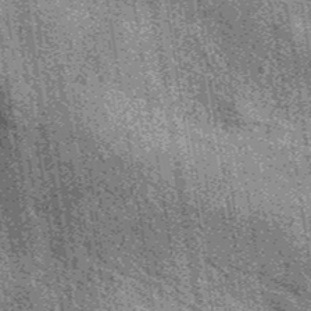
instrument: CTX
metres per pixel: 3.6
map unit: eAb
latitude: 39.5749
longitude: 107.1809
